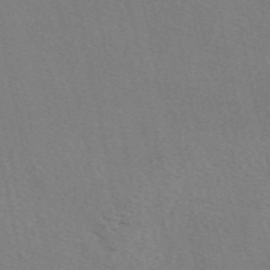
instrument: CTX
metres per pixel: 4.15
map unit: eAb
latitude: 50.9513
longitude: 108.8975
